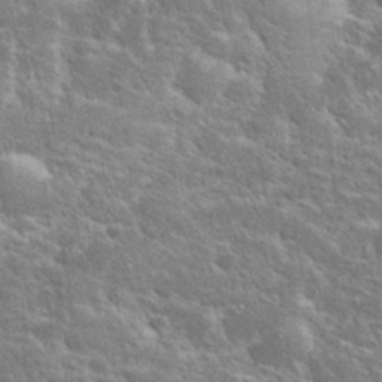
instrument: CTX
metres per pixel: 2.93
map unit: eHh
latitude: 36.3656
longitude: -61.8772
